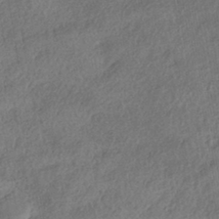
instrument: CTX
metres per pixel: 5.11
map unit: eHh
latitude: -42.4628
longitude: 120.9352
